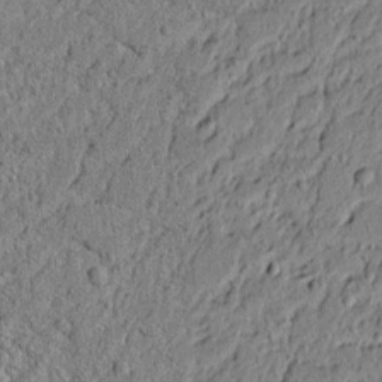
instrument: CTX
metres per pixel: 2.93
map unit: lAvf
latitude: 5.9528
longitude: 166.8975
